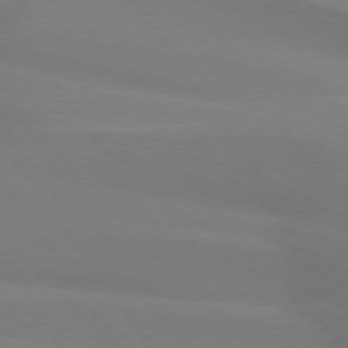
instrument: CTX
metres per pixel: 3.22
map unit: lApd
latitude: 74.2712
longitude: -63.3104
